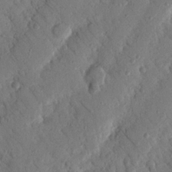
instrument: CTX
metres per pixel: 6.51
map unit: Nhu
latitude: 19.3481
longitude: -77.7638
